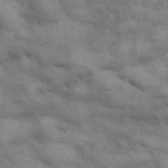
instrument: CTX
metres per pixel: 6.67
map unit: ANa
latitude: 41.9906
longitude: 17.3888
